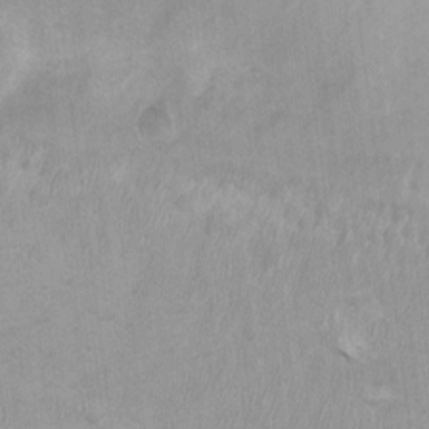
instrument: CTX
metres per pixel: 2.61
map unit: Ht
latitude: 3.6505
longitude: -26.9136
